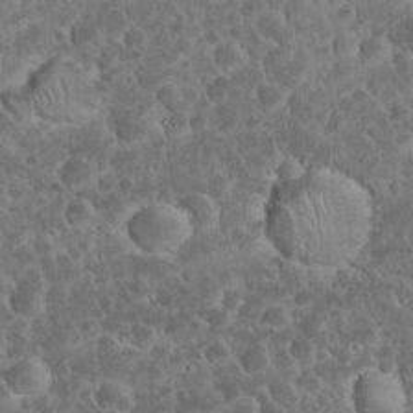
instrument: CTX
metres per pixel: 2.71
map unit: eHh
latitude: 33.5560
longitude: -64.5357
